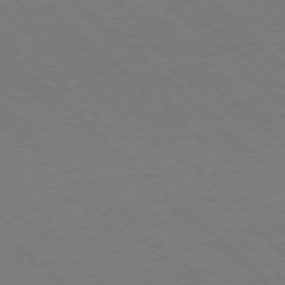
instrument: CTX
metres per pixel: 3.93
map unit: Ap
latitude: -77.4265
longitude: -65.4615
